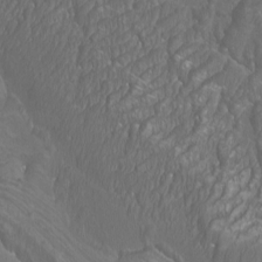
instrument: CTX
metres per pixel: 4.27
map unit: Htu
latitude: -10.9920
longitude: -73.2915
